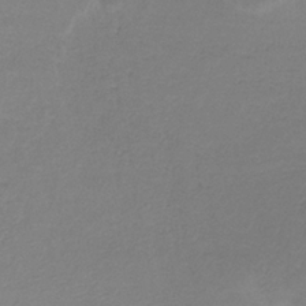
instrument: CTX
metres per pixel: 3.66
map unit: HNb
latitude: -33.7856
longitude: 53.8611
